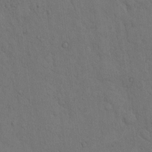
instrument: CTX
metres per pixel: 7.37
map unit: Hto
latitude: 8.2145
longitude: -60.9324
